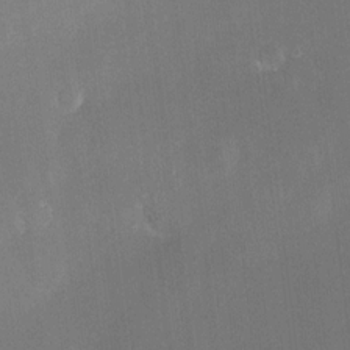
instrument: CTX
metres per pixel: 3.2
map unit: HNhu
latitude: 13.3671
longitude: 12.7085
